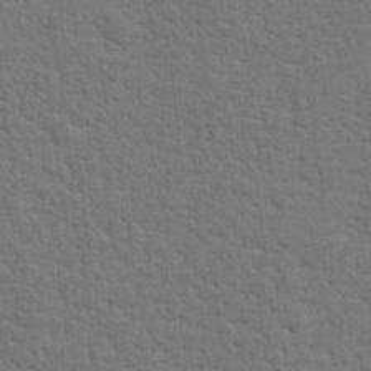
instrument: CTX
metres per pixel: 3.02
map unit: Hto
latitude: 17.4993
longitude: -41.1781
